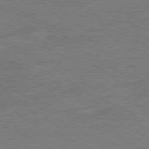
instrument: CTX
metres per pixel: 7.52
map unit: Ap
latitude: -80.6897
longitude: -85.4427
